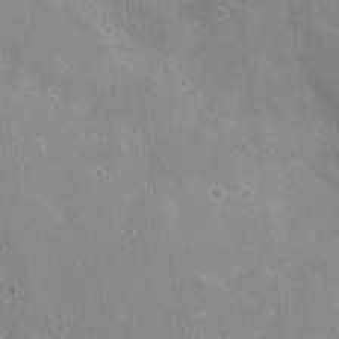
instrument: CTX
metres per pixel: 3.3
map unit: Nhu
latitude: 6.3845
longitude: -18.4412
